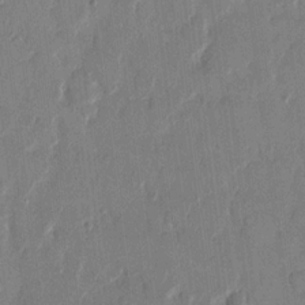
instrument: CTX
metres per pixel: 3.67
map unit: eHh
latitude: 13.6127
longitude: -68.9514
